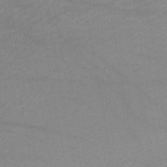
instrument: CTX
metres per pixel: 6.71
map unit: lHb
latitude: -46.4062
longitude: 61.8611
